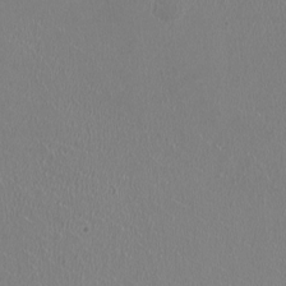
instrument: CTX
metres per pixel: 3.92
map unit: HNhu
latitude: -0.1795
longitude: -1.8772
